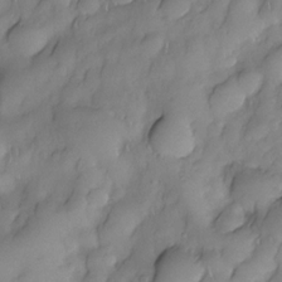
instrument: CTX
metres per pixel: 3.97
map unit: Nhe
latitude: -29.8989
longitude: -139.8205
